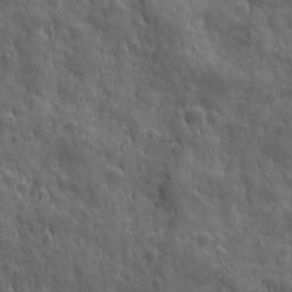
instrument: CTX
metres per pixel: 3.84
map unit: Ave
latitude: 19.3103
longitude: -132.7624
